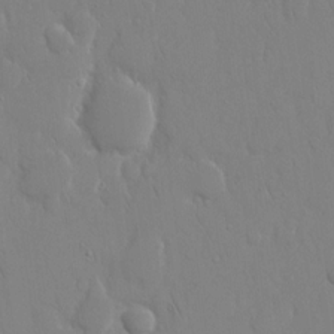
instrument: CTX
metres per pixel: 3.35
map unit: eHh
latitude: 14.1767
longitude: -71.2348
